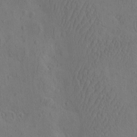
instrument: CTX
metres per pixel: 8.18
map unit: eHh
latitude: -2.8785
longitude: 18.1417
